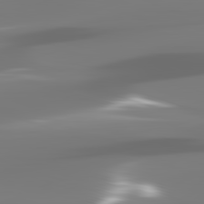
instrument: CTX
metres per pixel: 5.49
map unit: lApd
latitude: 82.4034
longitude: -146.2145
